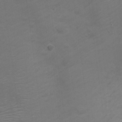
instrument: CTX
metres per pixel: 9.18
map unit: Nve
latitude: -20.4062
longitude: 106.7275
